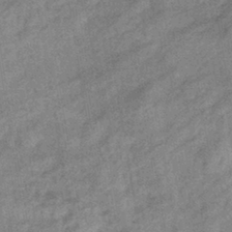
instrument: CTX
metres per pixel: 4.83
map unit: eHb
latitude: -40.8030
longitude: 81.9178
